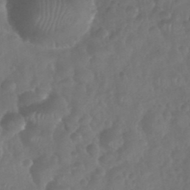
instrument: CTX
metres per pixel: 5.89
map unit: Nhu
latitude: 28.9136
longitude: -56.5923
